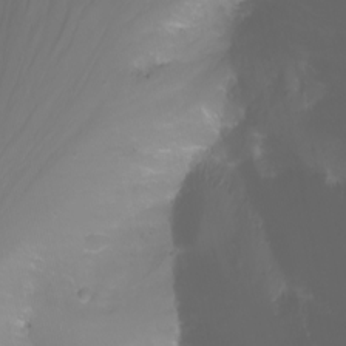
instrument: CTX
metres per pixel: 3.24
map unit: Nhu
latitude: -11.6533
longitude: -64.2522
